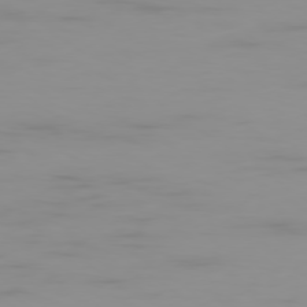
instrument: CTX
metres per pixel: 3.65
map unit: Ap
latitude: -79.3131
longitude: -95.0081
